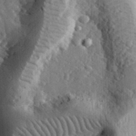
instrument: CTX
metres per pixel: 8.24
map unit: eHh
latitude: 33.7450
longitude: -80.4223
